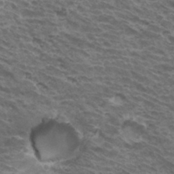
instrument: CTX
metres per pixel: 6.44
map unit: Hto
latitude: 33.4993
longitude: -41.2348
